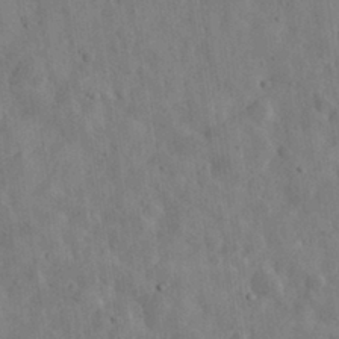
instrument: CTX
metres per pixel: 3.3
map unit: eHh
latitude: 31.1781
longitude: -73.9906
